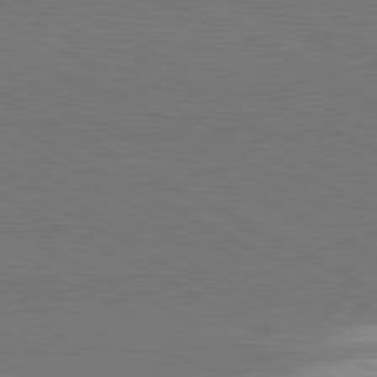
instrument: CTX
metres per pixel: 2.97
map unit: lApd
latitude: 81.0458
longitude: 155.1431
